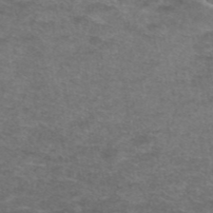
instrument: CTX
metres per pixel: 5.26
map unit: eAb
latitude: 45.1781
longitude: 103.4643
